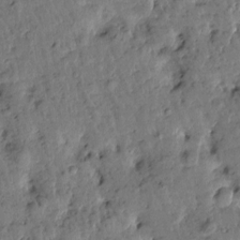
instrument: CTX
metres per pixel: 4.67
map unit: Htu
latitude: 0.4034
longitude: -179.8395
